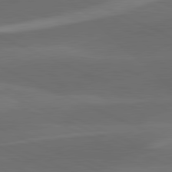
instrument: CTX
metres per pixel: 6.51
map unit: lApd
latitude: 81.5560
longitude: 125.9745
